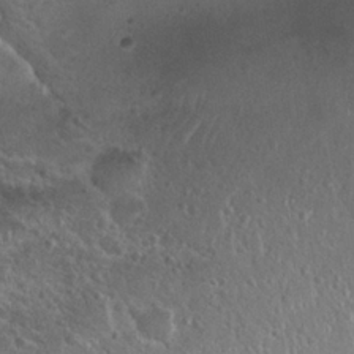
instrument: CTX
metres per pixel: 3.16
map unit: Hto
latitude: 24.9135
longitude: -50.2522
